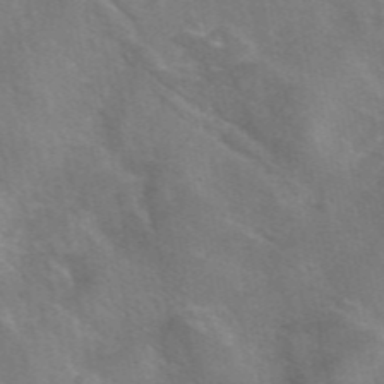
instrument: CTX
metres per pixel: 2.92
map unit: eAb
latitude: 48.3089
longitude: 119.3888
